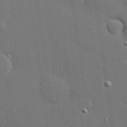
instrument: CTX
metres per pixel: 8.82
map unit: Hve
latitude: 27.8961
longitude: -90.8947
